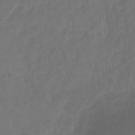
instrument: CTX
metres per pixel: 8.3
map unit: eHb
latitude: -29.6722
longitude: 69.9556
